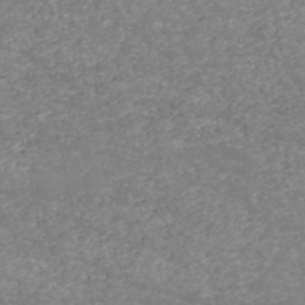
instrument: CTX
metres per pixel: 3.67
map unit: HNb
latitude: -53.7855
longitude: -38.6490
